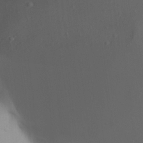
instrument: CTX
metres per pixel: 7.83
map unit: Aa
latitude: 24.3656
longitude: -136.4412
